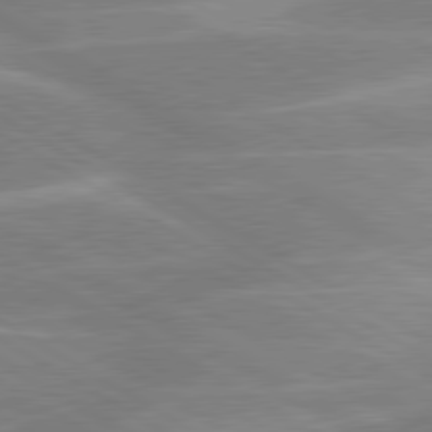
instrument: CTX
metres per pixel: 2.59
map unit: lApd
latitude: 80.2522
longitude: -123.3104
